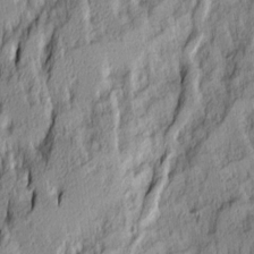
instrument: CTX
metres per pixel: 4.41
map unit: Ave
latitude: 14.2334
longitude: -132.4223
